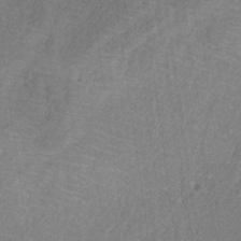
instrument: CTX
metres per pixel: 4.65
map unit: HNb
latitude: -32.3496
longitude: 59.4076
